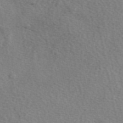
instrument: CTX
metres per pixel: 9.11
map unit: eAb
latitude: 50.1766
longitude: 111.7477
